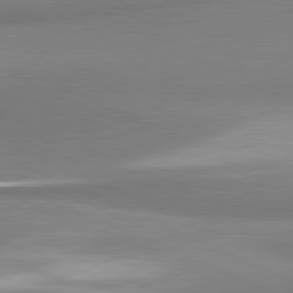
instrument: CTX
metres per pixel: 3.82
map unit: lApd
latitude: 81.2726
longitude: 165.8234
